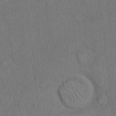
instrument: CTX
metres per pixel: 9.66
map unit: Hto
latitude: 9.9717
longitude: -61.0836
